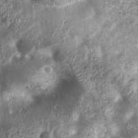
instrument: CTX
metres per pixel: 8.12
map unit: Nhu
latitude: 7.0080
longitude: -21.8205
